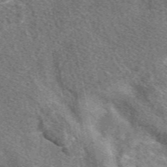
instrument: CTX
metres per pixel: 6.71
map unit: eAb
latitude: 48.1956
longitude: 119.6533
